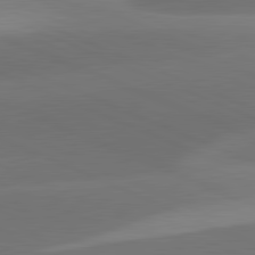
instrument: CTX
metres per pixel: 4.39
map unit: lApd
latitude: 81.8205
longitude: 130.4062
